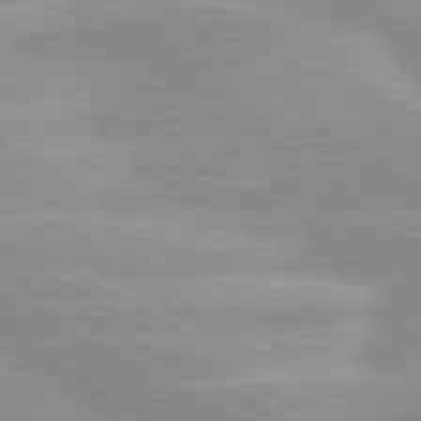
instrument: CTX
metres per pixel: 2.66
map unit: lApd
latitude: 80.1200
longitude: -124.2900
